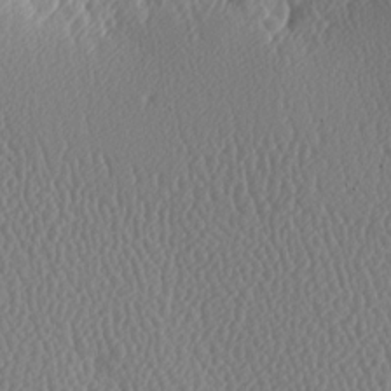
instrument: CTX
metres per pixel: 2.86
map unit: lAa
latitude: -9.2754
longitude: -128.4034
